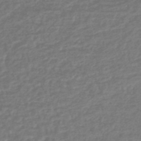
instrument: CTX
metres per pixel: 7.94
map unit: lHb
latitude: -42.7841
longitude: 69.5399
